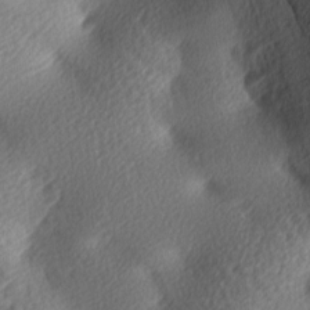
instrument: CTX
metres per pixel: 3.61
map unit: lAa
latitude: -8.2550
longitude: -126.1011
